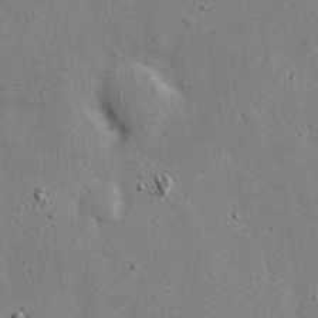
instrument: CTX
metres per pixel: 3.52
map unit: eHh
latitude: 20.4979
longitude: -71.8961
